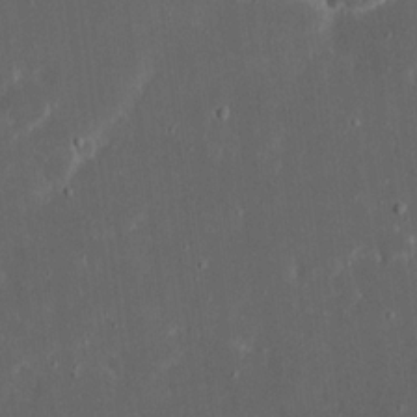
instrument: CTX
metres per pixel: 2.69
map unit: eHh
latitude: 17.4426
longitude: -73.4805
